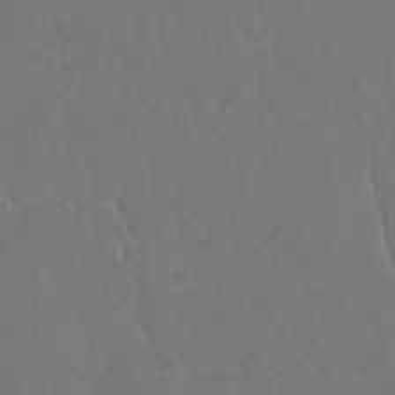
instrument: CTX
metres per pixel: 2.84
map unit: Ht
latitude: -15.1809
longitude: -54.1200
